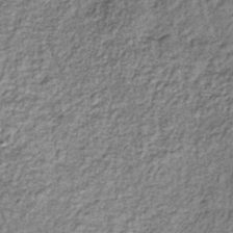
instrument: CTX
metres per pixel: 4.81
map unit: lHb
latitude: -38.0661
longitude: 66.2551
